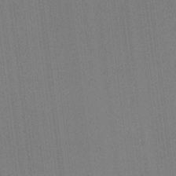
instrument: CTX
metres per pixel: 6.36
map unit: HNhu
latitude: 8.8380
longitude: 16.0850
